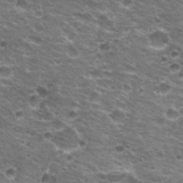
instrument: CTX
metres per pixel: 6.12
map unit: Hto
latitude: 21.7450
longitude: -33.0081
